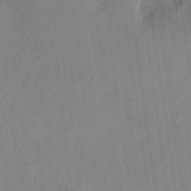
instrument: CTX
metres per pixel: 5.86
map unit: eHh
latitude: 4.6679
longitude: -73.8395
